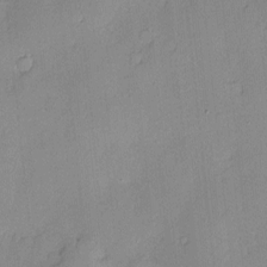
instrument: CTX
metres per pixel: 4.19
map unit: Nve
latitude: -8.0472
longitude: 175.3509
